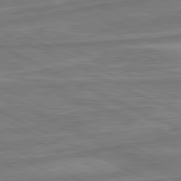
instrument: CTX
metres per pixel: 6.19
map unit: lApd
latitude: 80.9703
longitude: -175.2726
